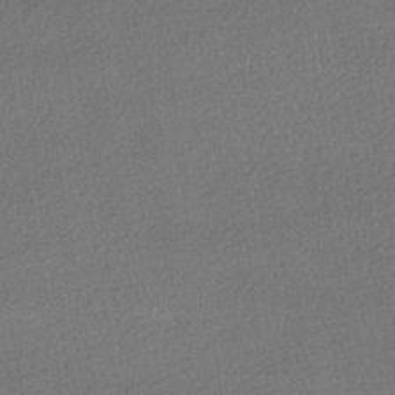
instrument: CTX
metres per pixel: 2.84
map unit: HNhu
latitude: -41.7477
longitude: 95.1998
